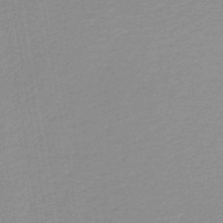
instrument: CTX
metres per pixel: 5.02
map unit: lHb
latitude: -45.8989
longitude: 58.7652
